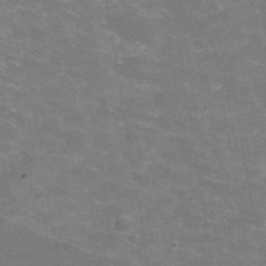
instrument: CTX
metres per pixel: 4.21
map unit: Hve
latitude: -30.7652
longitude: 95.5210
